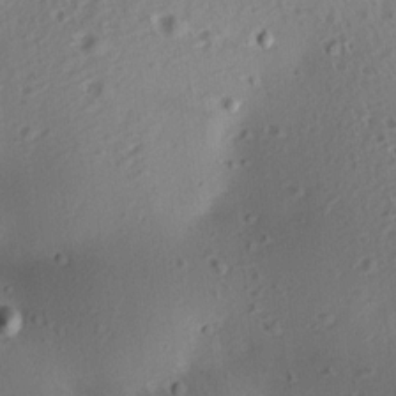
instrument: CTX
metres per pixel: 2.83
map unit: Aa
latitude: 12.5357
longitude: -143.3293
